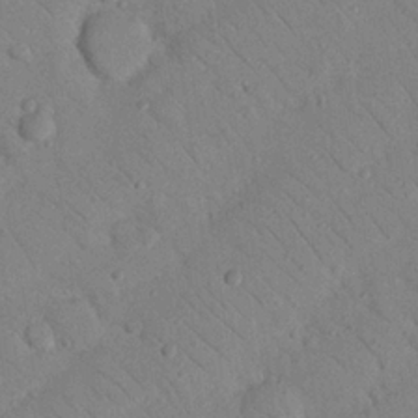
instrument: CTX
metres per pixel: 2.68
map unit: Nhu
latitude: 23.4426
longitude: -74.5168
